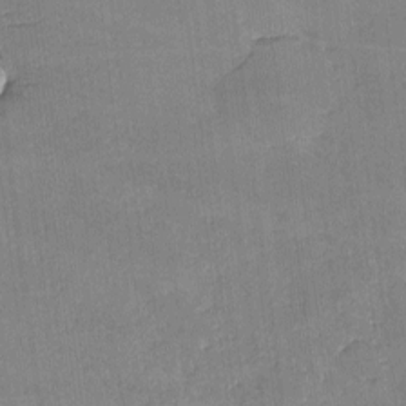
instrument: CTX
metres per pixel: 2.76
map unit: lHvf
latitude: -9.5210
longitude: -100.8569
